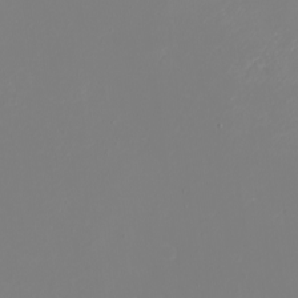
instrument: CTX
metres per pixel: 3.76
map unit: eHh
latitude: -3.0297
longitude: -75.3104
